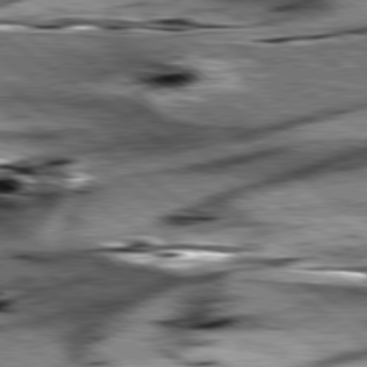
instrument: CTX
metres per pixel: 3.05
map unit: lApd
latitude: 79.5938
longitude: -48.8191
